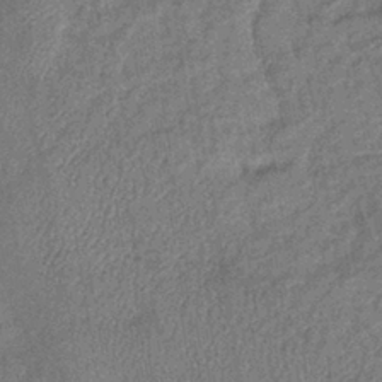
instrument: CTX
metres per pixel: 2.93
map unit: eHb
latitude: -39.6344
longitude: 77.6155
